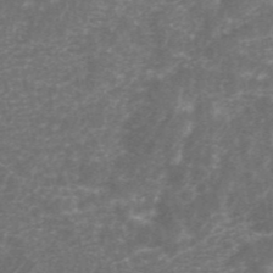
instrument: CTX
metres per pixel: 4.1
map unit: ANa
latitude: 44.7435
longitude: 25.3321
